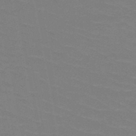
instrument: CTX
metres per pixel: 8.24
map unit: HNb
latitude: -48.5196
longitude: -48.6679
